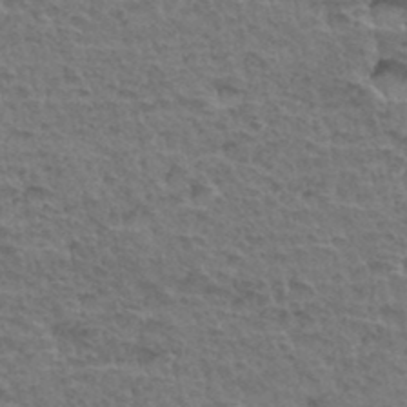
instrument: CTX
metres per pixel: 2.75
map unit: Hto
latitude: 35.1970
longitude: -45.6505
